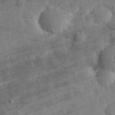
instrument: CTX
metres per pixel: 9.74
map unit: eHh
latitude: 31.1026
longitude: -71.1970
